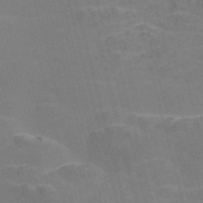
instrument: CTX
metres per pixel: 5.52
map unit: Nve
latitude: -57.3698
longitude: 54.9920
